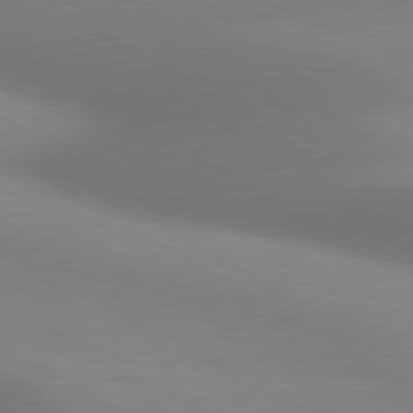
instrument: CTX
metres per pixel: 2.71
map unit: lApd
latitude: 80.5357
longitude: 124.0472
